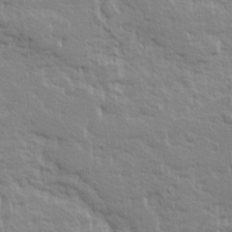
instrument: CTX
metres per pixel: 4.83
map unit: Hve
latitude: 25.2914
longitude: 144.4629
